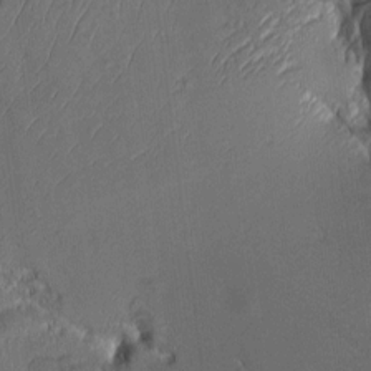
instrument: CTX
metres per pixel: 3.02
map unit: Aa
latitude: 8.3845
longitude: -131.5560
